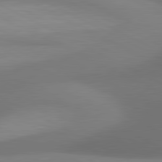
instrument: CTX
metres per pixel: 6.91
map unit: lApd
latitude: 81.1970
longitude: 132.4440
